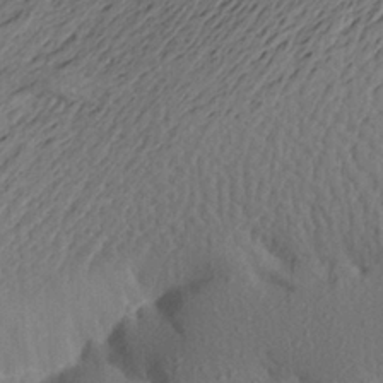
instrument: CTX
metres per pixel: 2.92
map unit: Aa
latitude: 24.0822
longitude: -150.4412
